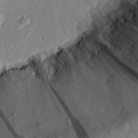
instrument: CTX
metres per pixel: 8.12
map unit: eHh
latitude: 26.9892
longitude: -80.7057
